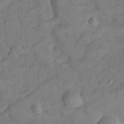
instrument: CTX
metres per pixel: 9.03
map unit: Nhe
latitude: -36.4062
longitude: -177.0647
